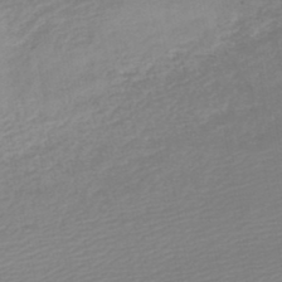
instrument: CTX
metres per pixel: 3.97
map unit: lHb
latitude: -46.1983
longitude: 57.0864
